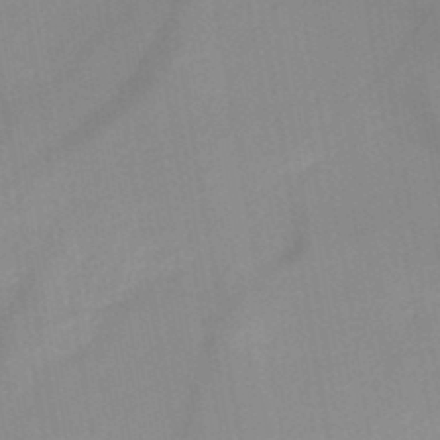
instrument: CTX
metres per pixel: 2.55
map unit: HNb
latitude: -48.9731
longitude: -45.2348
